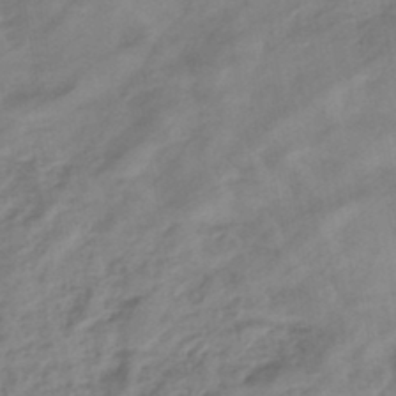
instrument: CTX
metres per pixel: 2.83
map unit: eHb
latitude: -44.2740
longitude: 85.5777
